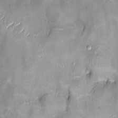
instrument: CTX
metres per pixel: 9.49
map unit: Ht
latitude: -4.8030
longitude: -14.3279
